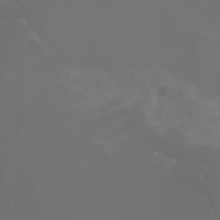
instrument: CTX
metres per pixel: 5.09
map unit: Htu
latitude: -5.3509
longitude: -73.0648
